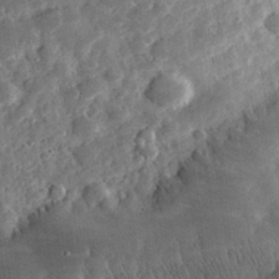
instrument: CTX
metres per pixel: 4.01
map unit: eHh
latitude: 31.4994
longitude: -69.6316
